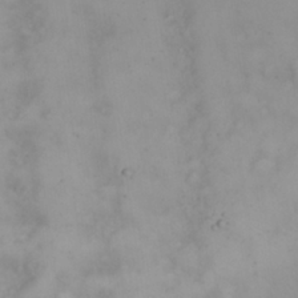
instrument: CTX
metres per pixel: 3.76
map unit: eHh
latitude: 25.2914
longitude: -64.6490
